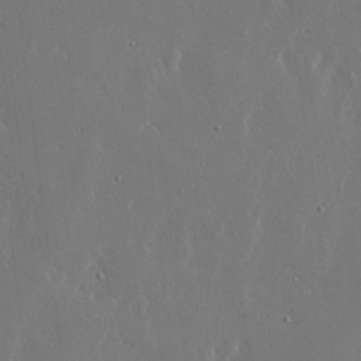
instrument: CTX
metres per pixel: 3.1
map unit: lHvf
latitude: 18.1955
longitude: -117.2537
